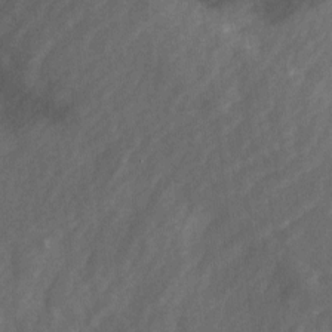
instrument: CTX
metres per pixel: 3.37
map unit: Ave
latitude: 1.7827
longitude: -111.7828
